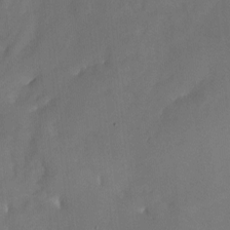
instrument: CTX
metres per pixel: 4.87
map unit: Nhu
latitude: -22.5952
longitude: -71.6505
